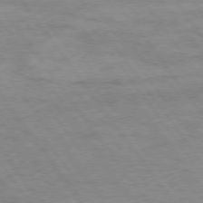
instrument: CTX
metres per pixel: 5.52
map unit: Hpe
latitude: 75.1403
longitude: -140.5356
